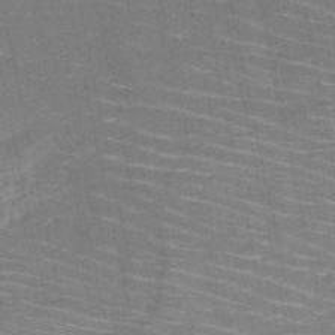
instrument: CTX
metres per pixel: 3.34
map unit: HNb
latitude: -51.1431
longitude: -44.1955
